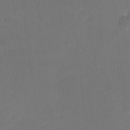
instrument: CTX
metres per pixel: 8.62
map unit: HNhu
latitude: 6.2900
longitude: 7.2943
